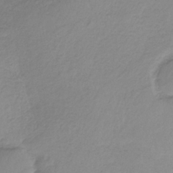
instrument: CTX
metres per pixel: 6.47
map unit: HNb
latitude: -33.5966
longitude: 64.0661
